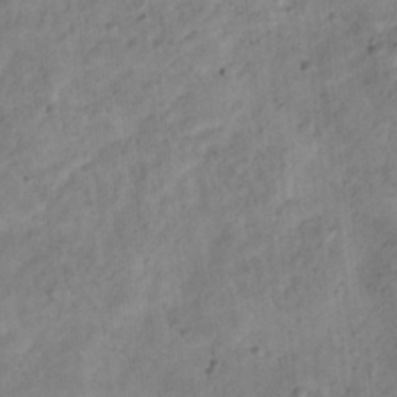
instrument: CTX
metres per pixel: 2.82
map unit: Hto
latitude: 12.8002
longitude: -38.6112
